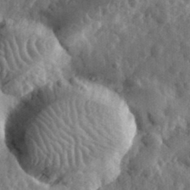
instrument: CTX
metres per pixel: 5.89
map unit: eHh
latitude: 33.2537
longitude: -80.2711
